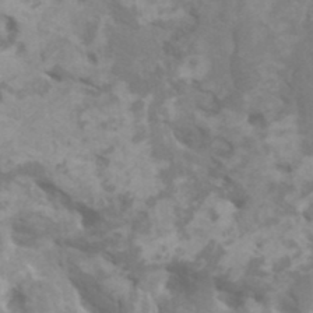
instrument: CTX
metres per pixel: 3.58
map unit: HNhu
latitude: 1.6316
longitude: -0.3656
